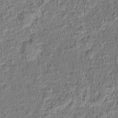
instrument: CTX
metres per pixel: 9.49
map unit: Hto
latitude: 14.8947
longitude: -39.1592
